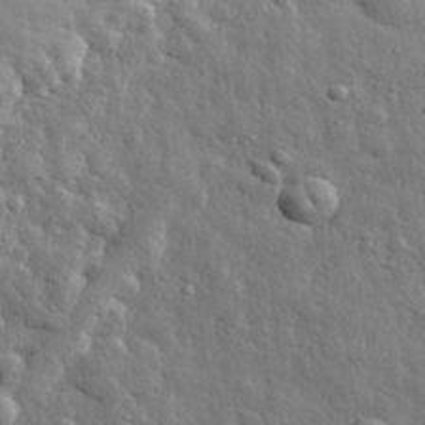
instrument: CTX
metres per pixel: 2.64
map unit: eHh
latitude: 32.5924
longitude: -79.4238
